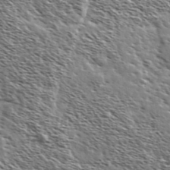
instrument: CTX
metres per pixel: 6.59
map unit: Ave
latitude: 37.4427
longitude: -110.7058
